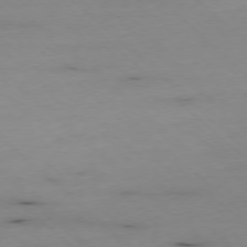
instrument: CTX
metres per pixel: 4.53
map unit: Ap
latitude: -77.5966
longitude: -90.1767
